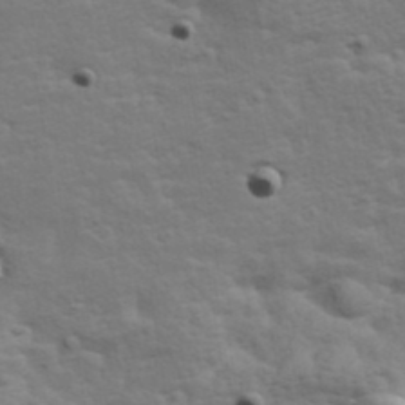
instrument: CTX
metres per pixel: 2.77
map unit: Hve
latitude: 24.0255
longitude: -97.1592
